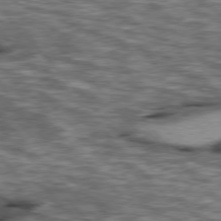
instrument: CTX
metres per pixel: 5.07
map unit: lApd
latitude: 76.6679
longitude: -49.6883
